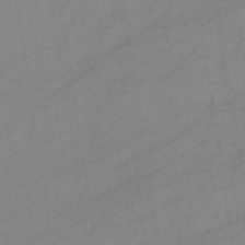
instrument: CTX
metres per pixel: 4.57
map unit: eHb
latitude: -34.1606
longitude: 72.7841
